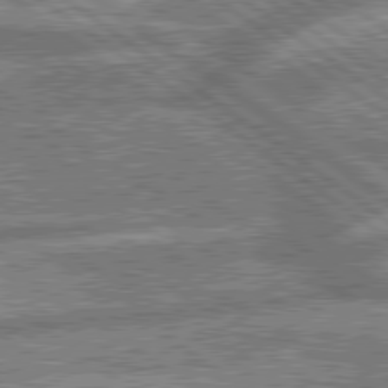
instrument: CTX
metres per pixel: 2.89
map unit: lApd
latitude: 79.7828
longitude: -168.5924
